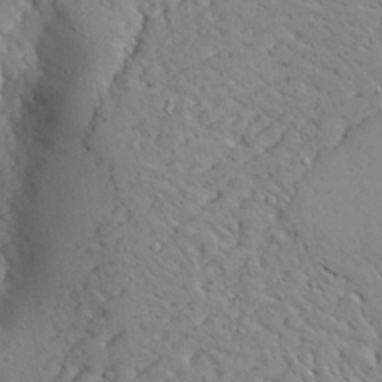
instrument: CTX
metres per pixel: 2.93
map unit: Aa
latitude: 27.1781
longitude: -128.4412
